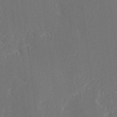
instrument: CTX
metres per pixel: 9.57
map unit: lAvf
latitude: -7.9745
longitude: -114.1955
